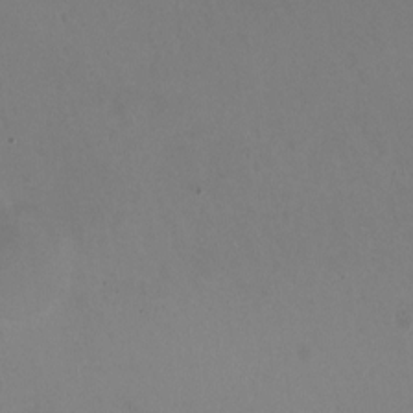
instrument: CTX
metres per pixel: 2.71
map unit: HNhu
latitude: -1.4644
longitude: -2.6868
